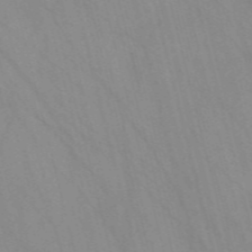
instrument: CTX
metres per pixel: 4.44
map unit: Nve
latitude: -57.6533
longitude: 63.7099
